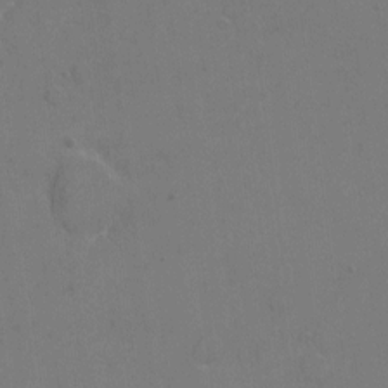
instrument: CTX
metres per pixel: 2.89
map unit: eHh
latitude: 6.6868
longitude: -66.1388
